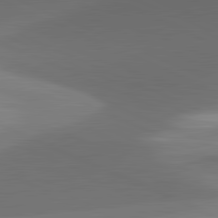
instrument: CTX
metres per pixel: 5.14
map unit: lApd
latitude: 81.4804
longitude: 130.6329
